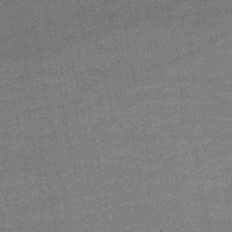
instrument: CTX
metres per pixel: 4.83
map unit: lHb
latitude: -47.6722
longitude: 62.5573
